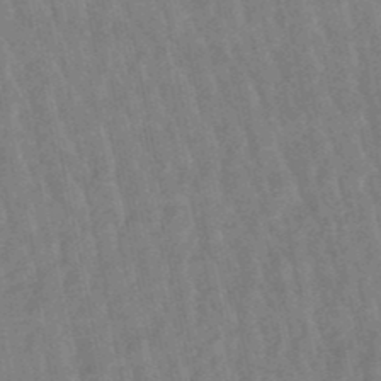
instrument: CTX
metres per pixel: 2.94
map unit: lHb
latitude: -49.0109
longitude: 74.7464
